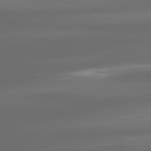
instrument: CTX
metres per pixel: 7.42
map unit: lApd
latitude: 80.6301
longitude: -137.9528
